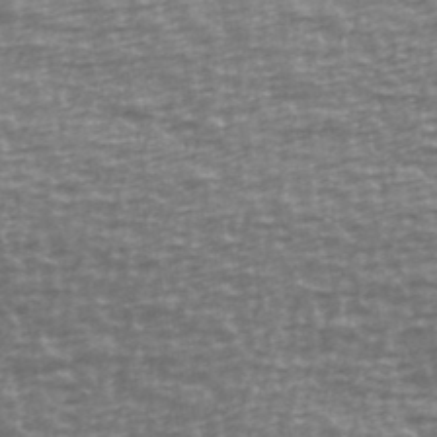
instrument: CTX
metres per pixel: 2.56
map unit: Ave
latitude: 40.0633
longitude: -114.1766
